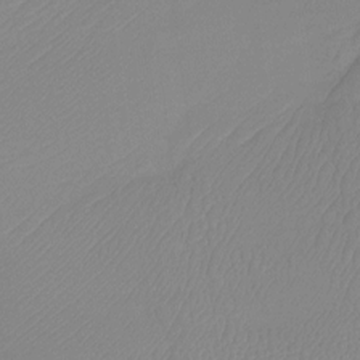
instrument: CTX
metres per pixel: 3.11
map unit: Htu
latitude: -12.9731
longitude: -49.3293
